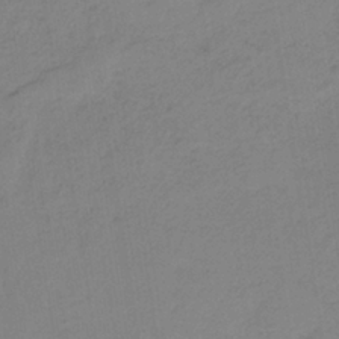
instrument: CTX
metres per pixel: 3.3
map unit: HNb
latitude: -35.5777
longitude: 57.0297
